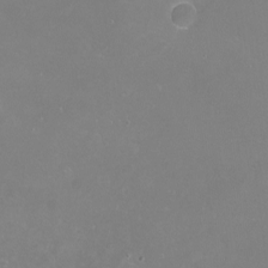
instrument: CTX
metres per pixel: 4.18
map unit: eHh
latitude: -12.5952
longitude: -60.1389
